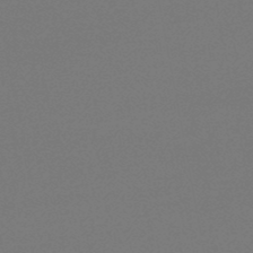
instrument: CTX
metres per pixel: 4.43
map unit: lHb
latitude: -47.2565
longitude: 69.3320
